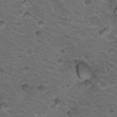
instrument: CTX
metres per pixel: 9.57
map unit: Hto
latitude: 19.7638
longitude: -32.7057
